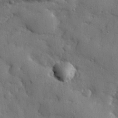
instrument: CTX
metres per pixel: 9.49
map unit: eHh
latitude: 28.4034
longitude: -74.8380
